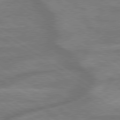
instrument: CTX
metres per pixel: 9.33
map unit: lApd
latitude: 79.5371
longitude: -172.3656
